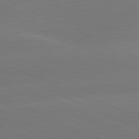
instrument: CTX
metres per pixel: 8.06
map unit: lApd
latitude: 81.5749
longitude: -154.9703
